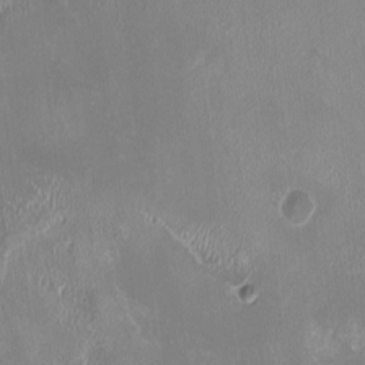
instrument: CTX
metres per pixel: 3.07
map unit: HNhu
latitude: -1.0676
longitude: -1.7449
